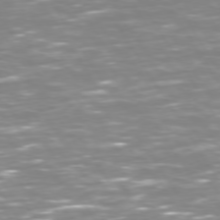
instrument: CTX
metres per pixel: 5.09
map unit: Hpe
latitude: 72.8002
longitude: -127.0081
